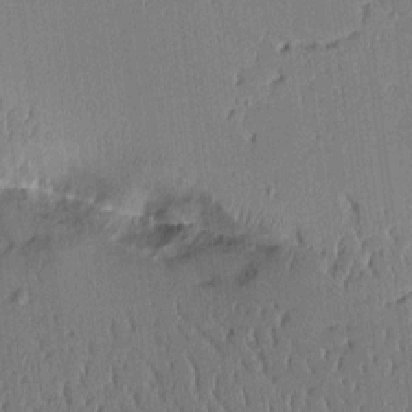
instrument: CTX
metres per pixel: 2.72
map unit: Aa
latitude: 11.9717
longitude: -128.0255
